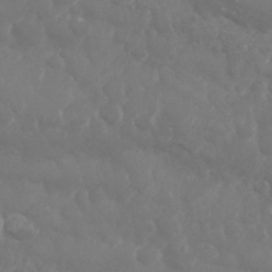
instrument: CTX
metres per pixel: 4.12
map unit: Nhu
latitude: 25.7827
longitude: -61.4993
